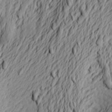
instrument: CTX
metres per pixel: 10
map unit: Aa
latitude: 24.1199
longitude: -149.5749
